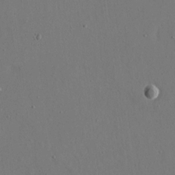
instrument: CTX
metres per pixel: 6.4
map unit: eHh
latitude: 16.2712
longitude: -69.9717
